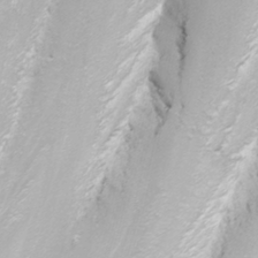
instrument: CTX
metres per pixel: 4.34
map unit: Nhu
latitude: -4.6140
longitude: -75.1214
